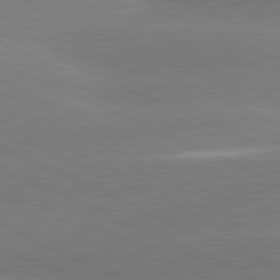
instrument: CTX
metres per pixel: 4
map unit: lApd
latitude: 81.3671
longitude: -155.6694
